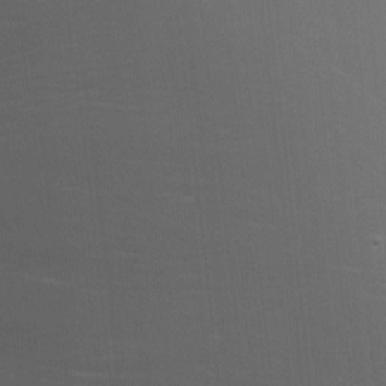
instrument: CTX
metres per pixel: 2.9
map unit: Nhu
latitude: -7.1620
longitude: -78.8191
